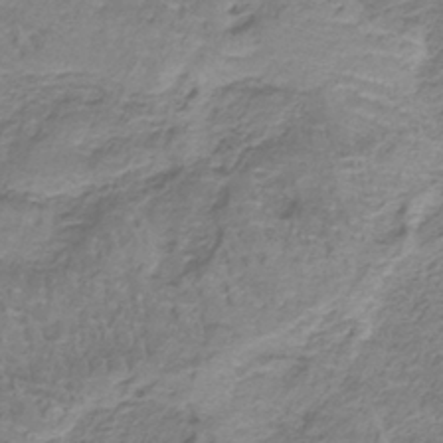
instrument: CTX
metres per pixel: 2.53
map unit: HNb
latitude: -35.4832
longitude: 56.7085
